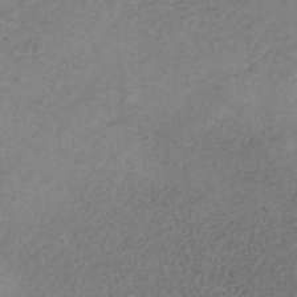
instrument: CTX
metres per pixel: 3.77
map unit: HNb
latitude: -32.5196
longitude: 58.5573
